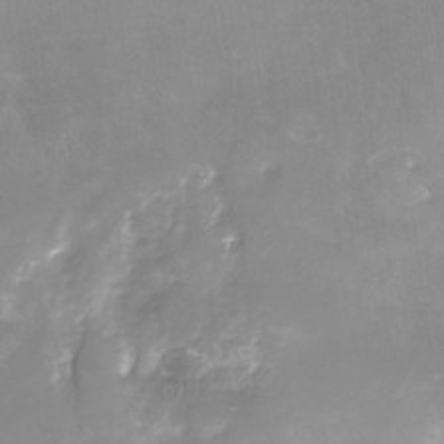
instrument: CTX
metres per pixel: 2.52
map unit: Nhu
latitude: -29.6911
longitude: -64.1011
